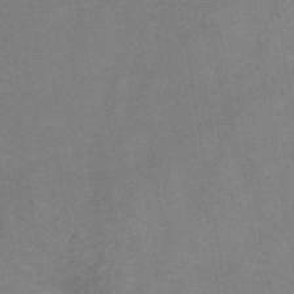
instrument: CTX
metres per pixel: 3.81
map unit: HNb
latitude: -45.4077
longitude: -37.8961
